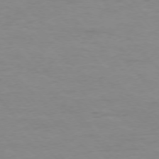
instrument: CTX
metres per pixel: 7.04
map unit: Ap
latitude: -77.0864
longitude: -83.5560
